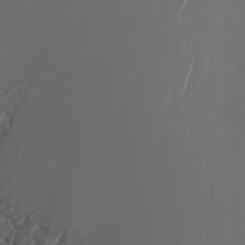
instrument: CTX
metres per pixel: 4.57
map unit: Nhu
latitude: -6.5196
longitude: -91.0458
